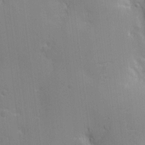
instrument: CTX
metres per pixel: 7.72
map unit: eHh
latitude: -2.4251
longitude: -79.8773
